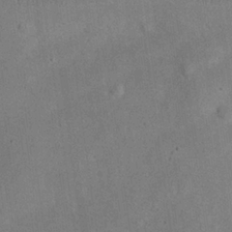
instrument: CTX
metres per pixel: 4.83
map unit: eHh
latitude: 25.1403
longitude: -68.6113
